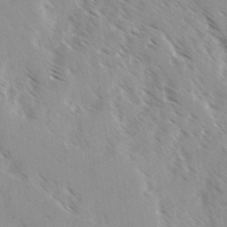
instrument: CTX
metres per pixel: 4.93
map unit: Ave
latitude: 0.3467
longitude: -110.8569
